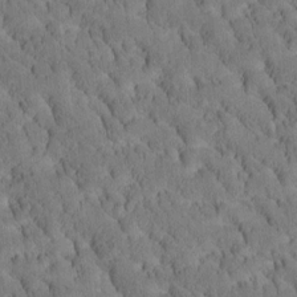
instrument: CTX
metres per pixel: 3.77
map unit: Htu
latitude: -3.7477
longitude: 172.5762
